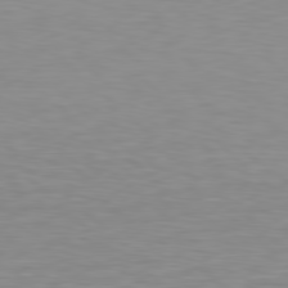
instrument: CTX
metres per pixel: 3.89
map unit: Hpe
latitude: 78.4223
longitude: -144.5546
